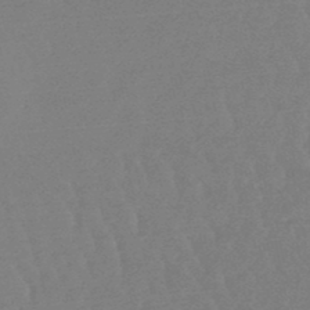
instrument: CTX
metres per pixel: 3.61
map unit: lHb
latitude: -48.4818
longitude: 72.4062
